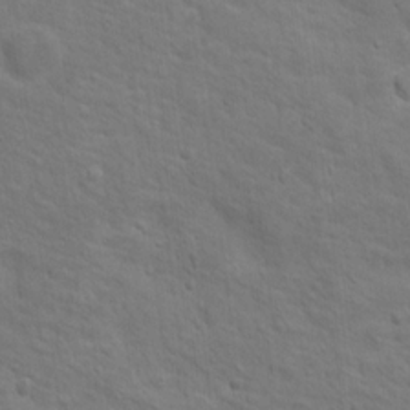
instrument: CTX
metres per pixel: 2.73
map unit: Nhu
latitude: 18.2144
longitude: -33.6694
